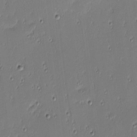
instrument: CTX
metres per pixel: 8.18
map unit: eHh
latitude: -3.4454
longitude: -82.7435
